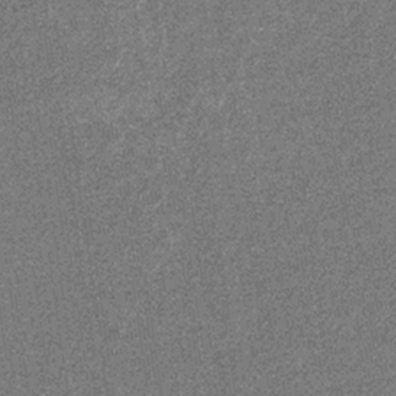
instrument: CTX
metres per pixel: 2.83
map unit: eHb
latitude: -31.5210
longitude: 67.9178
